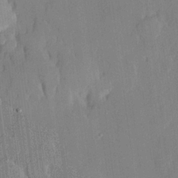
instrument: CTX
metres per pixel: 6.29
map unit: lHvf
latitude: 21.3104
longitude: 146.1983
